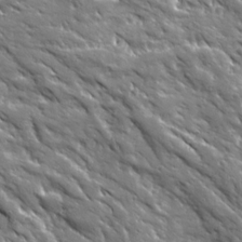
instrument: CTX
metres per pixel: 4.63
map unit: Ave
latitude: 19.8583
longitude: -135.7071
